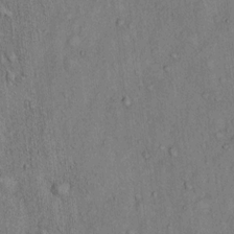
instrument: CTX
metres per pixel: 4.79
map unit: Hto
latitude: 13.2537
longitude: -58.6113
